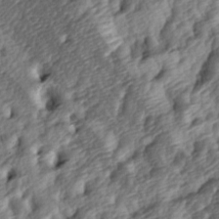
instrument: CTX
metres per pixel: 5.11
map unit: lAa
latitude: -4.1794
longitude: -123.0647
